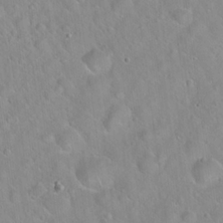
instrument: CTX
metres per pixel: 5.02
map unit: Hto
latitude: 21.0648
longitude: -53.3671
